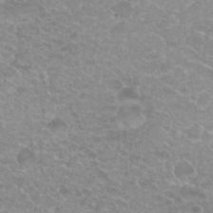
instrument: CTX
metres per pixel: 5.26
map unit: Hto
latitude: 20.1767
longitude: -37.1214
